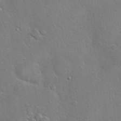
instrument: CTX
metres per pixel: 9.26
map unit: Hto
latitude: 20.0444
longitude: -49.4804
